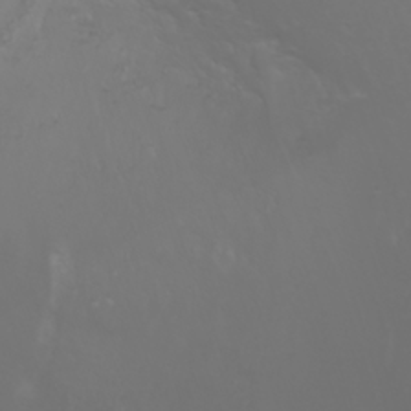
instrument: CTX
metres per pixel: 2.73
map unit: Nhu
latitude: -5.2187
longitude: -73.2726
